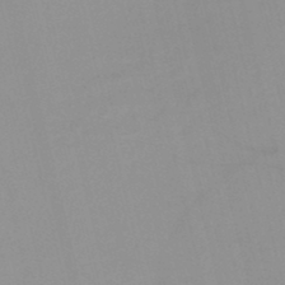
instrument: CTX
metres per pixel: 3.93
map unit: HNb
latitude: -45.9745
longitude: -41.5182
